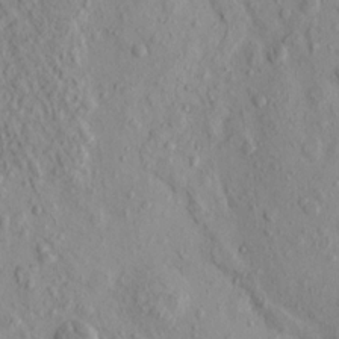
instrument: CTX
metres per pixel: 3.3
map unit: eHh
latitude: -0.5763
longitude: 18.1039
